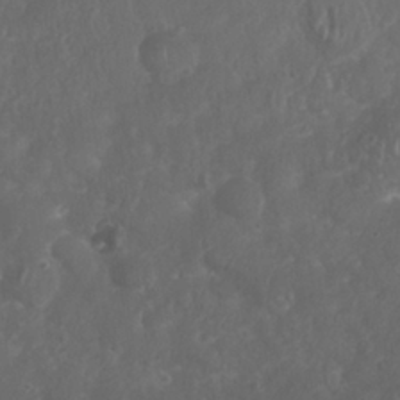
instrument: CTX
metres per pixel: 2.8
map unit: Nhu
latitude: 27.2537
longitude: -63.8017
